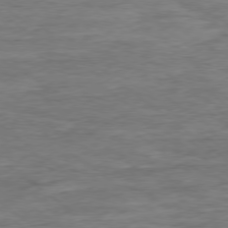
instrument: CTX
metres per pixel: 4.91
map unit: Ap
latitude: -78.8219
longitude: -102.4034
